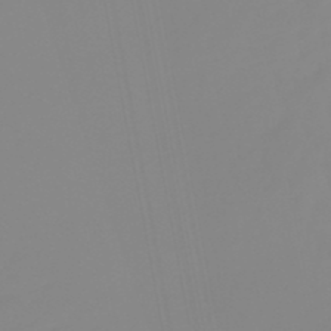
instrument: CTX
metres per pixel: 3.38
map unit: eHb
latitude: -48.5952
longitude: 84.9919
